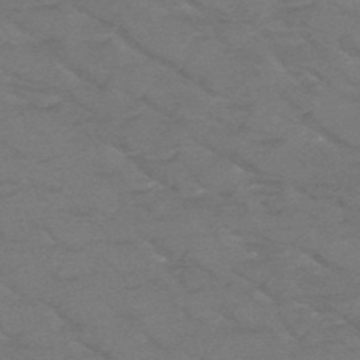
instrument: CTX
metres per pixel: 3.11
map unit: HNb
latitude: -50.2739
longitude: -47.1970
